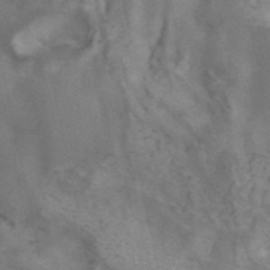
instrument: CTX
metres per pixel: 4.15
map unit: ANa
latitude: 41.6127
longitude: 15.1620
